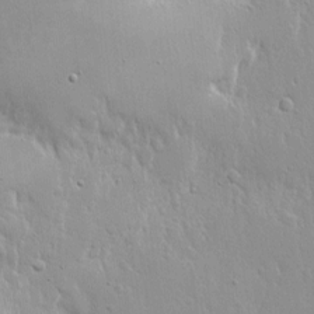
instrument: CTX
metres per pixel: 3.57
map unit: Nhe
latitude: -2.5006
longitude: -59.5182
